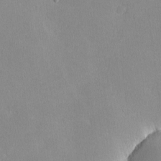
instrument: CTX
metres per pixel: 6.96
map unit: lHvf
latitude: -10.6896
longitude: -99.9339
